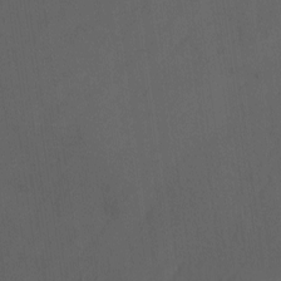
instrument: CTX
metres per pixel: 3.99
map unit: Nhu
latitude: -7.8422
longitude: -68.3845
